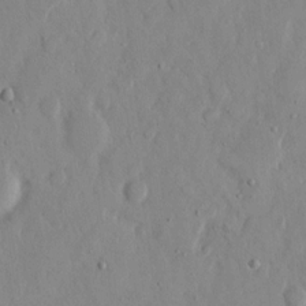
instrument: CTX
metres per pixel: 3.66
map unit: eHh
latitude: 12.1956
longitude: -69.5371
